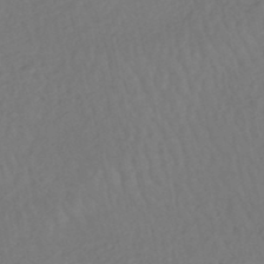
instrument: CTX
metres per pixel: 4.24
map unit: HNhu
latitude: -48.0661
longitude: 97.9178
